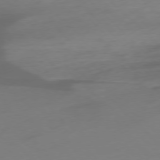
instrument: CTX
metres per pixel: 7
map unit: Ap
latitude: -77.1620
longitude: -78.3656
